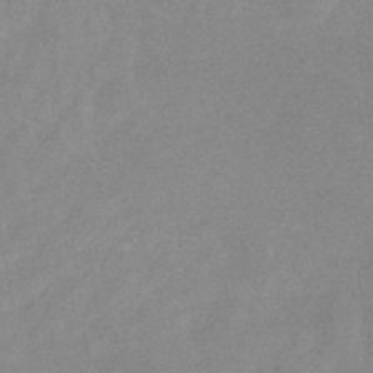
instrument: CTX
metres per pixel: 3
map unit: eHb
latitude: -32.2362
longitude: 68.0283
